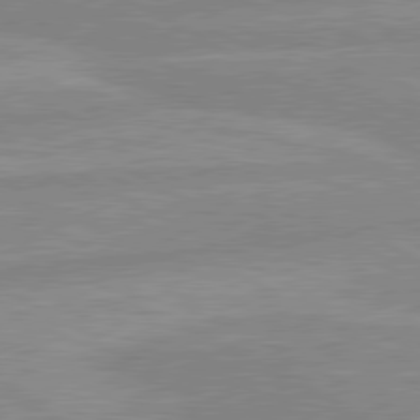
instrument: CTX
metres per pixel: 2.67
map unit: lApd
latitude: 80.2900
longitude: -168.9514
